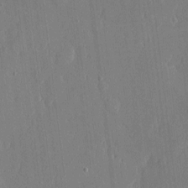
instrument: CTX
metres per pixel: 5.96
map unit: eHh
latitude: 5.3293
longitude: -72.6869
